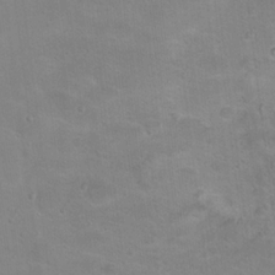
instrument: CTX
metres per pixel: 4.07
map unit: Hto
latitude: 17.0458
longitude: -39.0836
